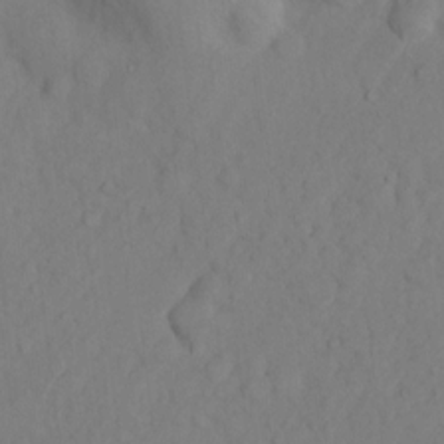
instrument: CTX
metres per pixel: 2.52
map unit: Nhu
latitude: 10.1011
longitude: -26.0444
